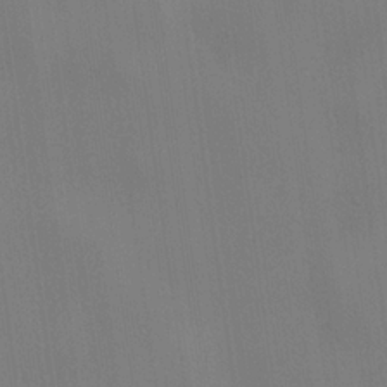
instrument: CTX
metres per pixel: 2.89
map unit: lHvf
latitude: 21.8961
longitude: 142.2739
